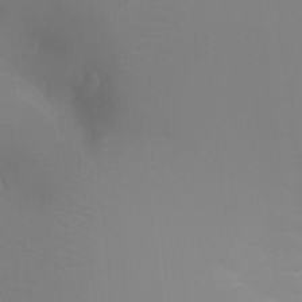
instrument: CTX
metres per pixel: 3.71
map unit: Ht
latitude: -16.7275
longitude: -41.1592
